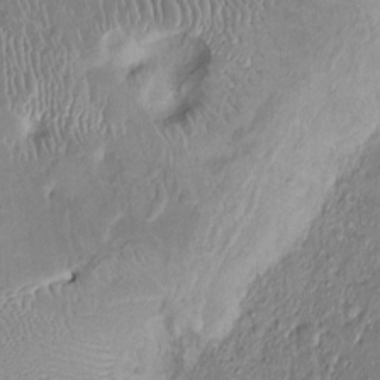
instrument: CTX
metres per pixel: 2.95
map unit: Ht
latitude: -0.4251
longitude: -13.7261
